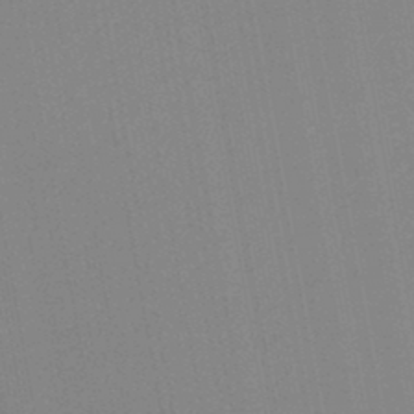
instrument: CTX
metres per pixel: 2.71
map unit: lHb
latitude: -46.3684
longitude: 71.6155
